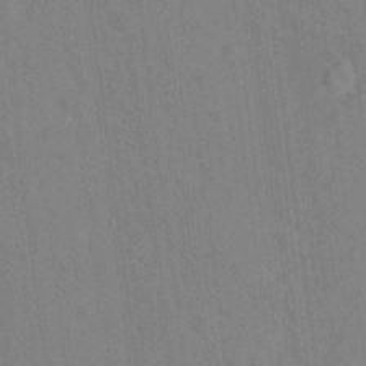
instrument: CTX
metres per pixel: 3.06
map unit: Hto
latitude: 13.8017
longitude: -36.1200
